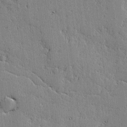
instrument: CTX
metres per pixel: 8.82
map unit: lAvf
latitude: -1.6344
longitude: -105.6505
